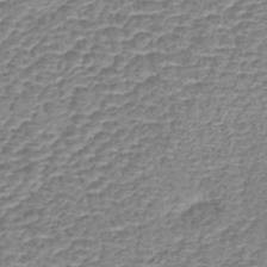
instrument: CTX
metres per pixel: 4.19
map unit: lHb
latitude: -43.3131
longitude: 78.7652
